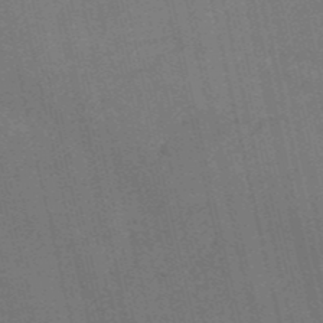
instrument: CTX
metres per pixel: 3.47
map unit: HNb
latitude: -52.2361
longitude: -41.3859
